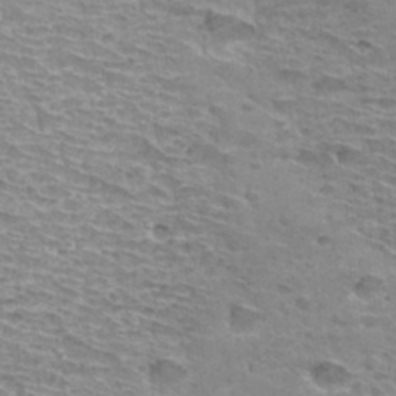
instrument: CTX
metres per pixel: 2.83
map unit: Hto
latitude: 33.6883
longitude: -39.8205
